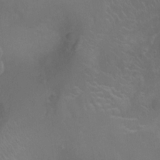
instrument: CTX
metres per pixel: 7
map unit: Ht
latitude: -5.2187
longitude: -19.1970
